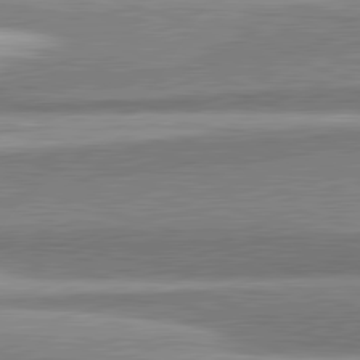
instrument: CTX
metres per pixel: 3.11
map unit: lApd
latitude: 82.1199
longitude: 178.7274
